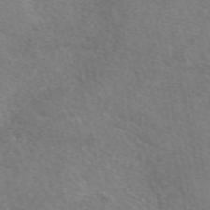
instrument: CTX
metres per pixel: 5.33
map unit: eAb
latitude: 50.4223
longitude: 110.9730
